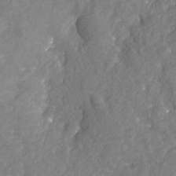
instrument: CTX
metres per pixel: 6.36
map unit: Nhu
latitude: -19.5777
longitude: -57.7260
